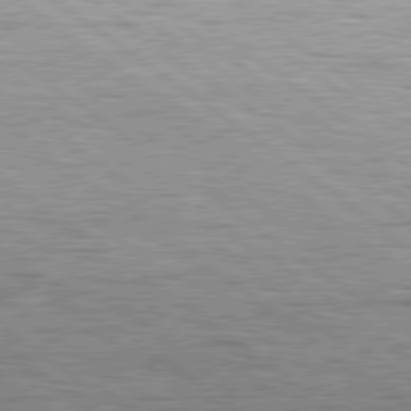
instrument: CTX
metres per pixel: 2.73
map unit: Hpe
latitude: 79.0648
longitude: -154.7435
